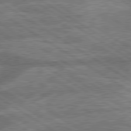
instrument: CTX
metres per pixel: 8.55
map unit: lApd
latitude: 79.9717
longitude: -170.3845
